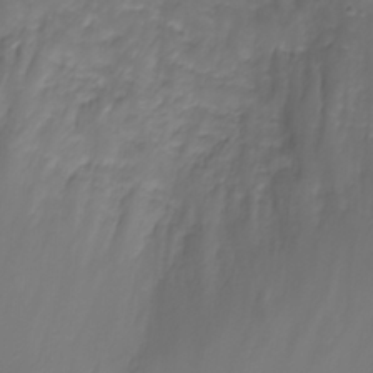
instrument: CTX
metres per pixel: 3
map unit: eHh
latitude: -3.4265
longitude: -76.0822
